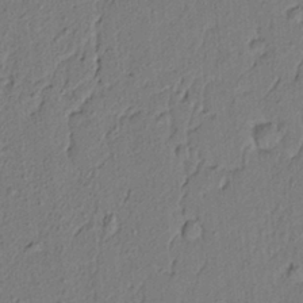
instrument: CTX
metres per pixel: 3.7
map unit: lAvf
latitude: 5.5182
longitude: 165.5966
